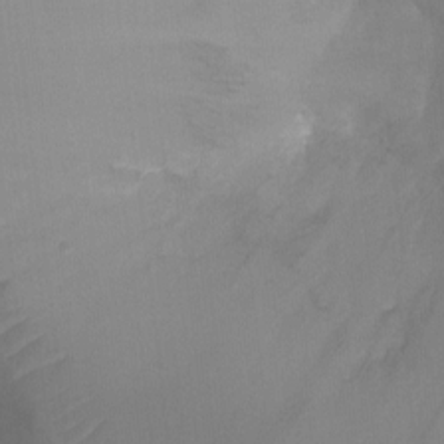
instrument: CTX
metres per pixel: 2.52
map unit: Ht
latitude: -9.2565
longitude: -24.9324
